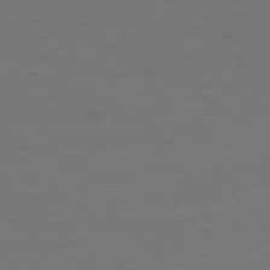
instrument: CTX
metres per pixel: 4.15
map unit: Ap
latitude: -78.5762
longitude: -57.2536
